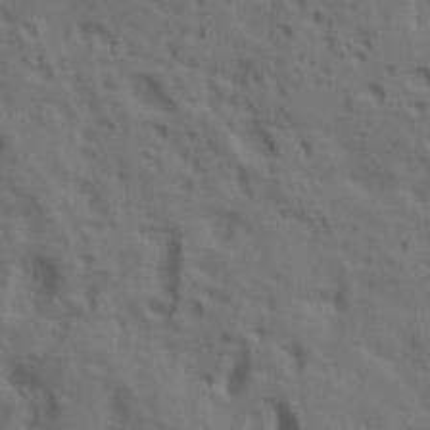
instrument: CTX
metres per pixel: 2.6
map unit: lAa
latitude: 19.3481
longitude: -139.0080
